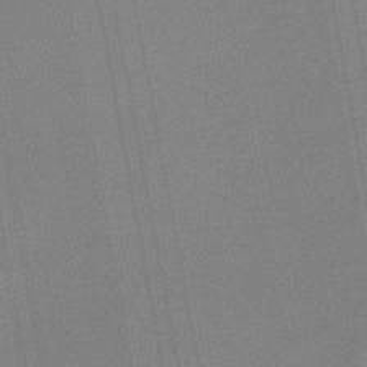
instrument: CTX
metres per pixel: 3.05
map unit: lHb
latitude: -48.9164
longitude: 71.6155
